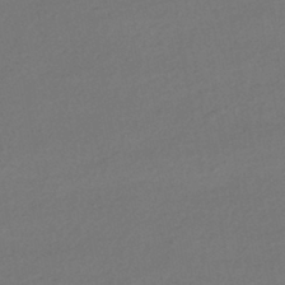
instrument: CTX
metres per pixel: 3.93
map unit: HNhu
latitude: -41.8800
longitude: 95.1809
